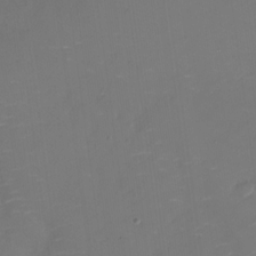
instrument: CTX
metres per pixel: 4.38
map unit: Nhu
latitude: -28.1984
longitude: -78.3845
